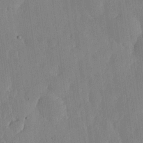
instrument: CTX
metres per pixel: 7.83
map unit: lHvf
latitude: 18.5545
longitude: -115.1214
